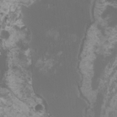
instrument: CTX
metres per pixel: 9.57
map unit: HNhu
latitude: 1.7260
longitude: 1.2943
